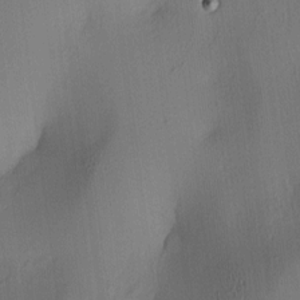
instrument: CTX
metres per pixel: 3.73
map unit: lAa
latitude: 5.2537
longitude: -112.6301
